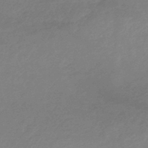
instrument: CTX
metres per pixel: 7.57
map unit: HNhu
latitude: -46.0661
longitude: 93.6911
